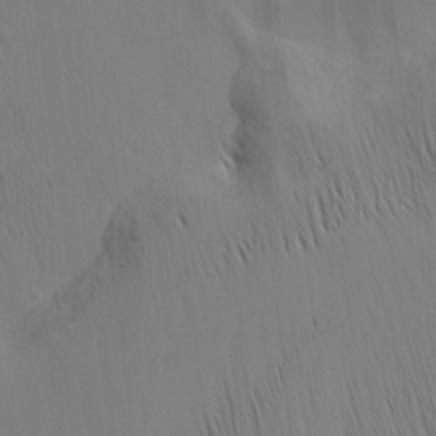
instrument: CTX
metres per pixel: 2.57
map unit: Nhu
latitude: -5.0675
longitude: -151.7827
